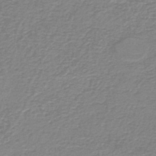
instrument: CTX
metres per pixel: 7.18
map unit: HNb
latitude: -46.3684
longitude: 52.0472
